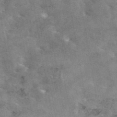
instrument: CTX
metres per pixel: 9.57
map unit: eAb
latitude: 44.9891
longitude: 125.1242
